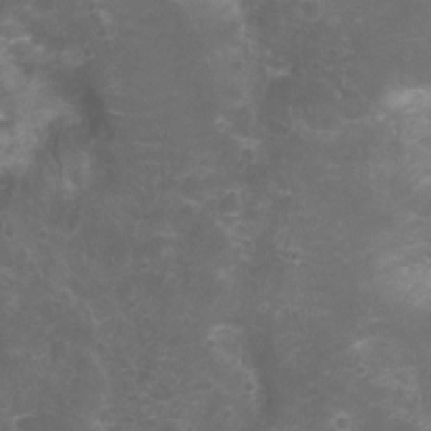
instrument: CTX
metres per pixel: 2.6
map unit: Nhu
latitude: 4.7057
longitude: -17.7450
